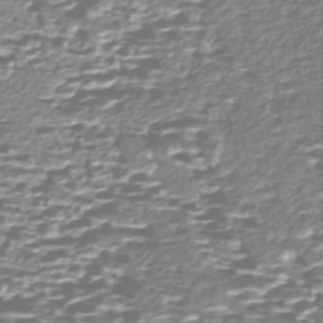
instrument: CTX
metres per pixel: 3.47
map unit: Nhe
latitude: -47.1809
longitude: -171.7261
